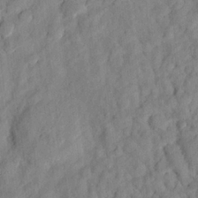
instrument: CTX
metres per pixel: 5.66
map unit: eHh
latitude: 24.7246
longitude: -79.7828
